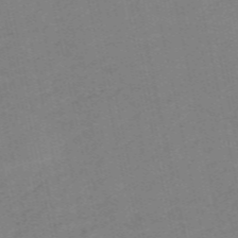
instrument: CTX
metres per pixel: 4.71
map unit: Nve
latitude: -58.2361
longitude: 50.3117
